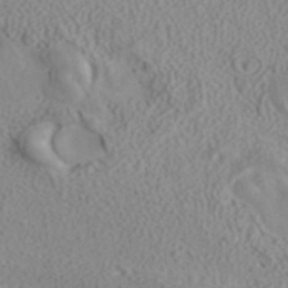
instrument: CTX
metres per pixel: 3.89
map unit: ANa
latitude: 40.4223
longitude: 23.6344
